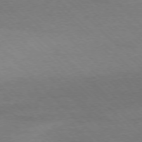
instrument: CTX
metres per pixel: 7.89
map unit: Ap
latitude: -77.3888
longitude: -86.7624
